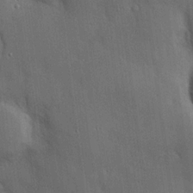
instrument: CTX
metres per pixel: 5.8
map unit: Hve
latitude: 19.4615
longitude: 150.9920
